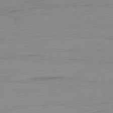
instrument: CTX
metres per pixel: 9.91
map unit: Ap
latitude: -78.4440
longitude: -77.6694
